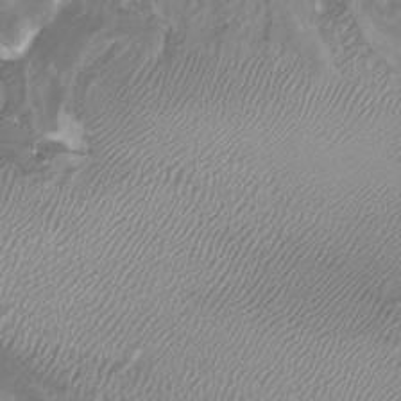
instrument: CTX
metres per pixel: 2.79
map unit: Nhu
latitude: -9.1242
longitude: -77.1214
